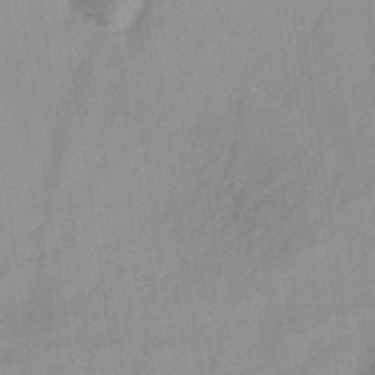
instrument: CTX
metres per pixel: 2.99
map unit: HNb
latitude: -31.2187
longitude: 63.5966
